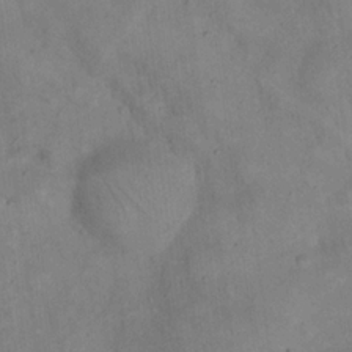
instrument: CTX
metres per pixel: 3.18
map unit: eHh
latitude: 20.8569
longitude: -60.1200
